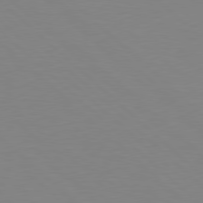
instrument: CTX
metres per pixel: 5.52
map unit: Hpe
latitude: 78.5357
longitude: -164.5546
